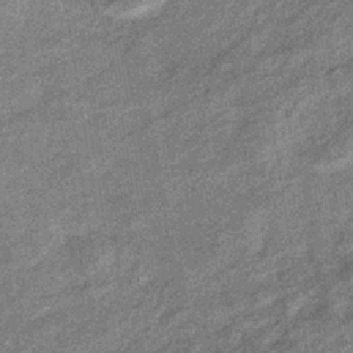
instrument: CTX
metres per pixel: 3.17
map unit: eHb
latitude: -38.5385
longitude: 78.9730
